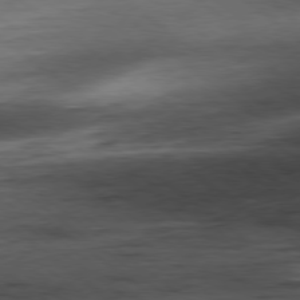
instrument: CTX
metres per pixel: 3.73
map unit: Hpe
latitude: -79.3131
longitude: 11.4832
